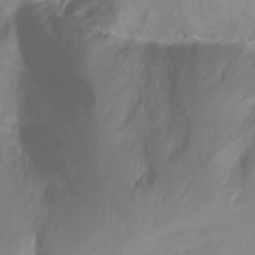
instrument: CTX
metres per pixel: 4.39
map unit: Nhu
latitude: -11.5777
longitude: -64.7057
